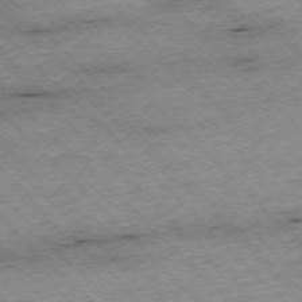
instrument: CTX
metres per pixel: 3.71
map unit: Ap
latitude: -76.8030
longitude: -87.1403
